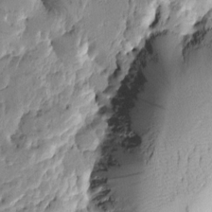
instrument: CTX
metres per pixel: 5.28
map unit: Htu
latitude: -0.7086
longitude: -177.5371
